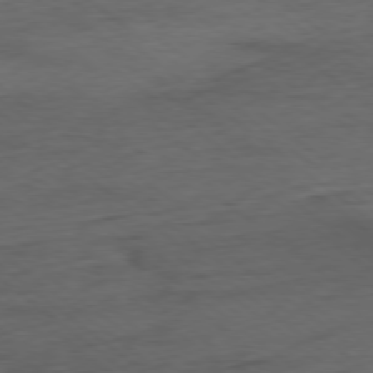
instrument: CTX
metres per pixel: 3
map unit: Ap
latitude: -78.6140
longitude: -92.3845
